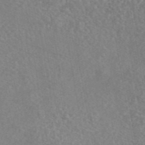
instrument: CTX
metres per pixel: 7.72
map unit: eAb
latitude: 44.8569
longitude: 115.7100
